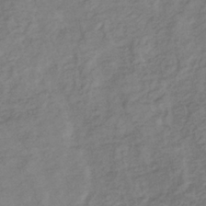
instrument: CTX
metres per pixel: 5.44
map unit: lHb
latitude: -36.8786
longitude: 71.7856
